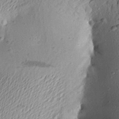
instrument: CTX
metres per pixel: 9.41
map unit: Aa
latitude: 22.8380
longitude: -149.5560
